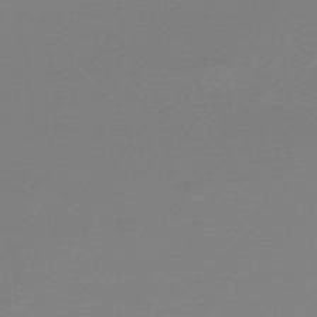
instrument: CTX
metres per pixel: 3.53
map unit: HNhu
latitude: -48.5196
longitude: 98.8975
